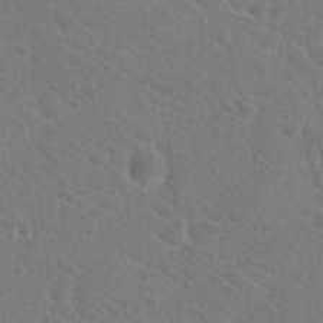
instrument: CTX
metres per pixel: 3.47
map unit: Hto
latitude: 18.9513
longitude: -37.3860
